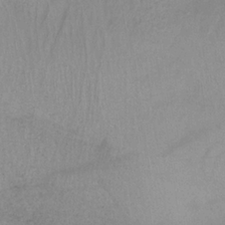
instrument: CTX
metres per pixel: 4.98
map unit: lHb
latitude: -35.0108
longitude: 66.7274
